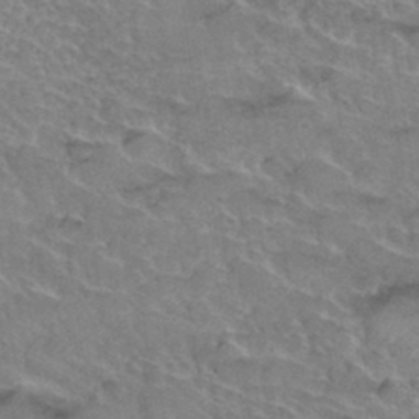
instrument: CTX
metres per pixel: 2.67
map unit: Hto
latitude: 35.7071
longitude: -45.5938
